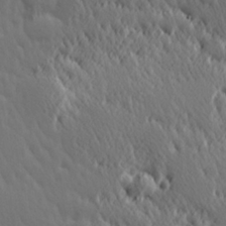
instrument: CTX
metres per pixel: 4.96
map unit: Hve
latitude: 25.7827
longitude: 145.6533
